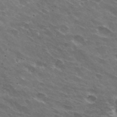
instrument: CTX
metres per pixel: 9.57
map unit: Hto
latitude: 32.2523
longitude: -43.1970
